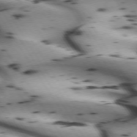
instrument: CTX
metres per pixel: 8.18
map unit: lApd
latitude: 72.7058
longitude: -52.9892
